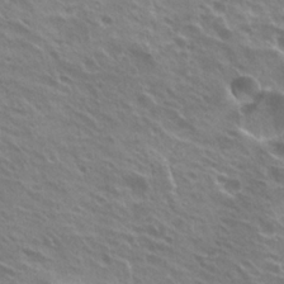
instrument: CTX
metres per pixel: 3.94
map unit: Hto
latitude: 23.9150
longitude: -30.9325
